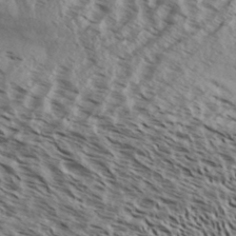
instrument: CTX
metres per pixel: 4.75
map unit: Aa
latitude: 33.0458
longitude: -138.2145
